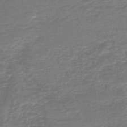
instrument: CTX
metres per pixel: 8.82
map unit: HNb
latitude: -47.5210
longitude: 53.1242
